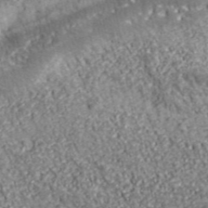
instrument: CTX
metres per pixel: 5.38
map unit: eHh
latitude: 43.7450
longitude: -89.5938
